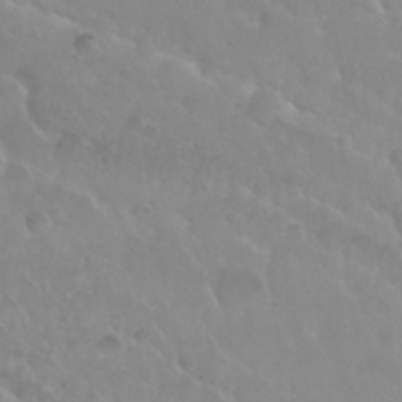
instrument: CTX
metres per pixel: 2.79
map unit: Nhu
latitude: 29.3481
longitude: -55.1970
